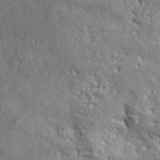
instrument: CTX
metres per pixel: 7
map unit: ANa
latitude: 40.8569
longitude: -87.1403
